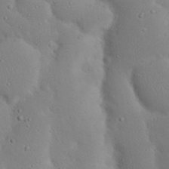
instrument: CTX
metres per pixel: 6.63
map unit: Nhu
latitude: 23.5182
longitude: -72.6113
